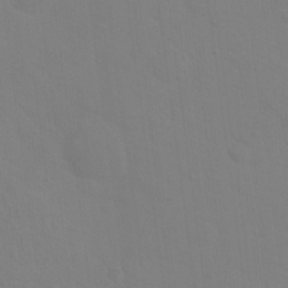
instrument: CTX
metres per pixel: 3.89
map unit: Hto
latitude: 18.5545
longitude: -39.7072
